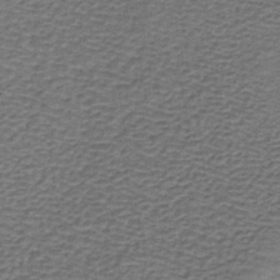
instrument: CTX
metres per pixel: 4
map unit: lHb
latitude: -39.9556
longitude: 61.5588
